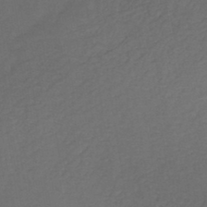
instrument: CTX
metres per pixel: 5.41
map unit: HNb
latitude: -44.0850
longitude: -39.4426
